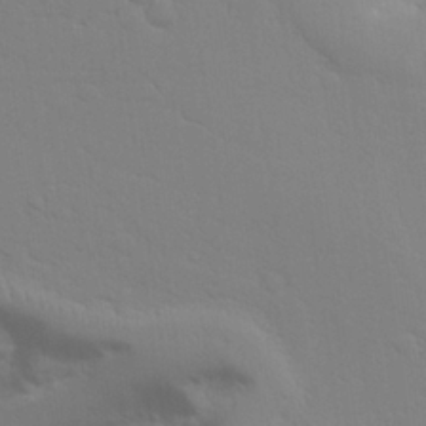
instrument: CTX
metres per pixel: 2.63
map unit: Aa
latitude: 26.2145
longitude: -130.0633
